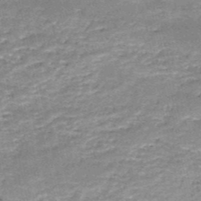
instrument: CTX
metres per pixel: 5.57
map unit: HNb
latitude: -50.7274
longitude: -41.2536
